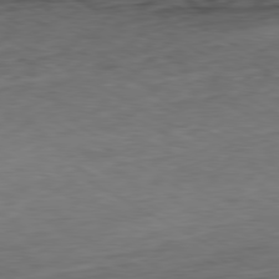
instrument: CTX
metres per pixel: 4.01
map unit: Hpe
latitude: -80.5763
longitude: 21.1242
